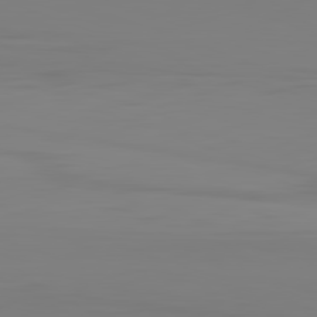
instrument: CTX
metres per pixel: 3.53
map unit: Hpe
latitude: -82.4251
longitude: 8.4062
